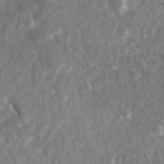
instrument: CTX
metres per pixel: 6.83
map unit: Ave
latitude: 17.1781
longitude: -130.8191
